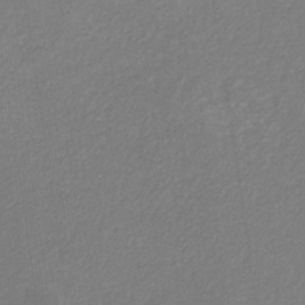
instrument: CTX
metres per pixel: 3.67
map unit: eHb
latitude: -31.7288
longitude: 68.7463
